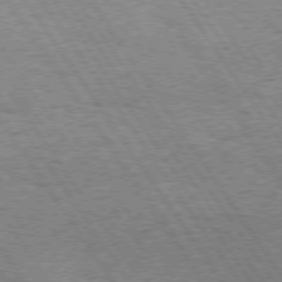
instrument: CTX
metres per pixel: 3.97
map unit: Hpe
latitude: 73.7261
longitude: -134.4223
